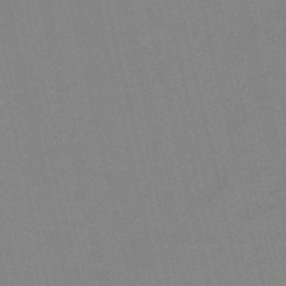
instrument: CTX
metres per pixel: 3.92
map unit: HNb
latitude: -52.5573
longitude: -44.7624
